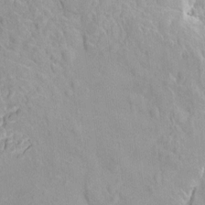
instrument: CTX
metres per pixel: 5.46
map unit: HNhu
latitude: 3.4993
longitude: 6.3873
